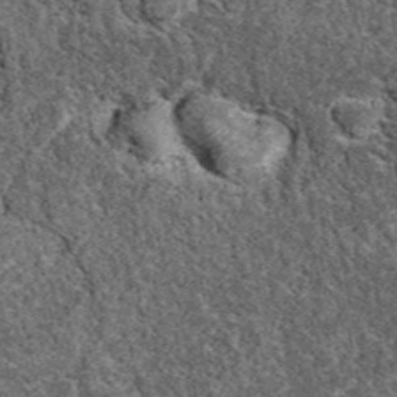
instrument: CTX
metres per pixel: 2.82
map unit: eAb
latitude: 37.9717
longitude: 110.4251
